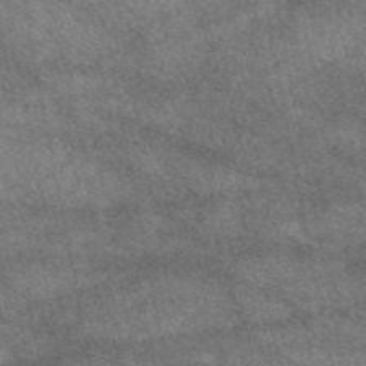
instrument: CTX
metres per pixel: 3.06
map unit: eAb
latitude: 47.8395
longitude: 118.2551
